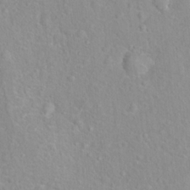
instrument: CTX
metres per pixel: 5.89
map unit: Hto
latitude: 16.0633
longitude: -41.9339
